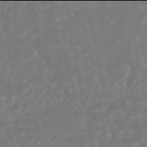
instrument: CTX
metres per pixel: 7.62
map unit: HNhu
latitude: -46.0094
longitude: 97.9745
